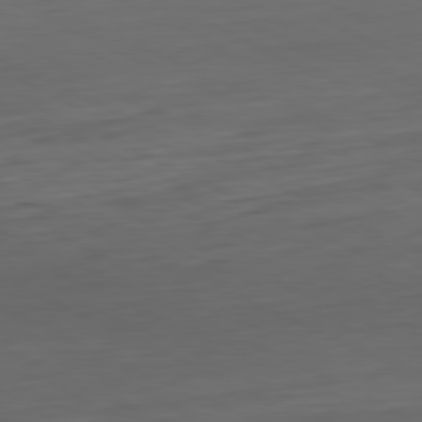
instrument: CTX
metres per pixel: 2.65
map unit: Hpe
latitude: -81.4077
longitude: 17.0487
